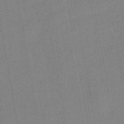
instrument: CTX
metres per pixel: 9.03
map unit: eHb
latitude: -44.1228
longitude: 86.1795
